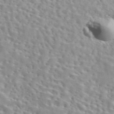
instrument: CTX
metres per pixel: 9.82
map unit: eAb
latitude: 44.0444
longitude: 117.4076
